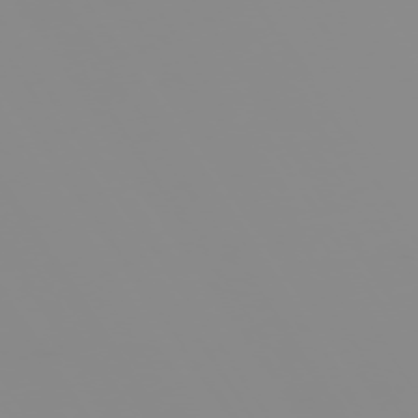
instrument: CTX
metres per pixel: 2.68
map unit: Hpe
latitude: -75.0298
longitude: 6.2550
